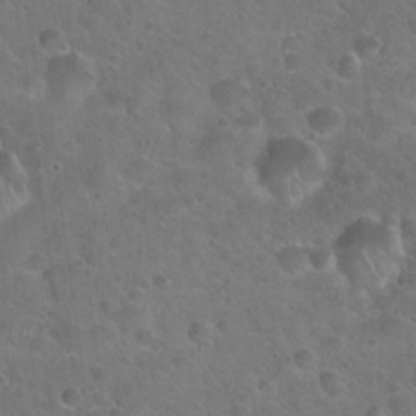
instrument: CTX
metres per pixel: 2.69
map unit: Hto
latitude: 22.3278
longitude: -53.5182
